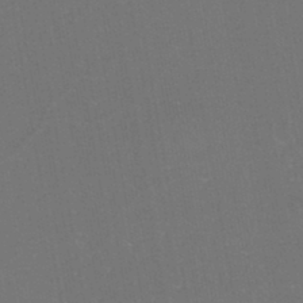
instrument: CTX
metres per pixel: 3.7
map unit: eHh
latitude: -44.5385
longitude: -28.8569
